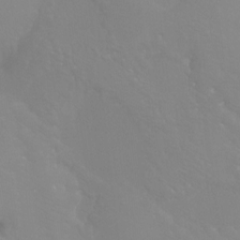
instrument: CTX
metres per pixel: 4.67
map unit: Ht
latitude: -6.8597
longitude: -32.2711
